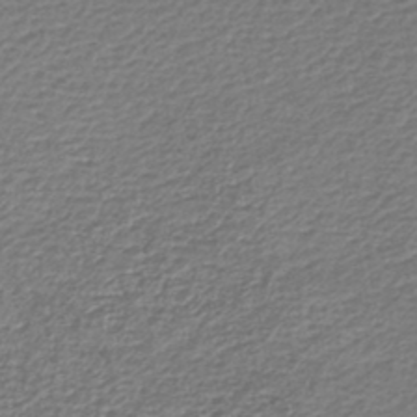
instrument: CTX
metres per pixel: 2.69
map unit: lHb
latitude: -43.5966
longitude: 76.2739
